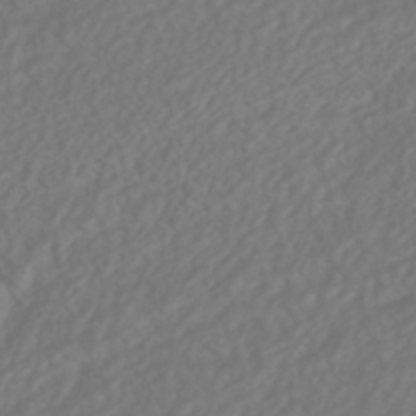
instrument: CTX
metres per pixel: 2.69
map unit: HNhu
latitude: -42.0283
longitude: 104.8975
